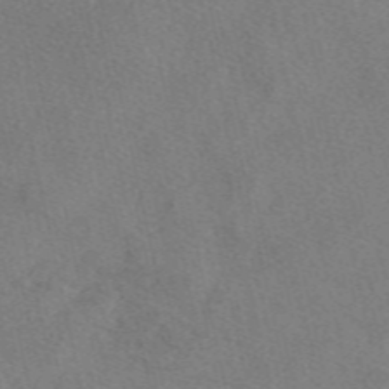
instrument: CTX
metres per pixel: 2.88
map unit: eAb
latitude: 48.4601
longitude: 112.3873
